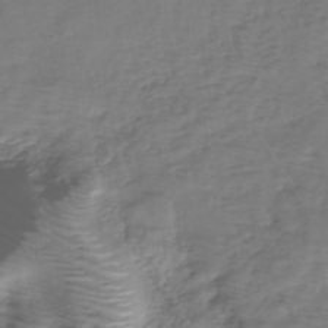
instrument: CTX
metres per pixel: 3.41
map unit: eHh
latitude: -39.9178
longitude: -29.3104
